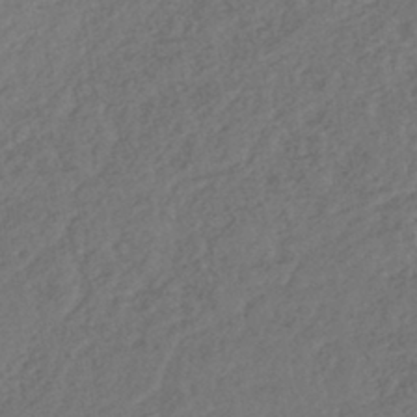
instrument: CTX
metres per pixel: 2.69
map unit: lHb
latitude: -39.9556
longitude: 68.7463
